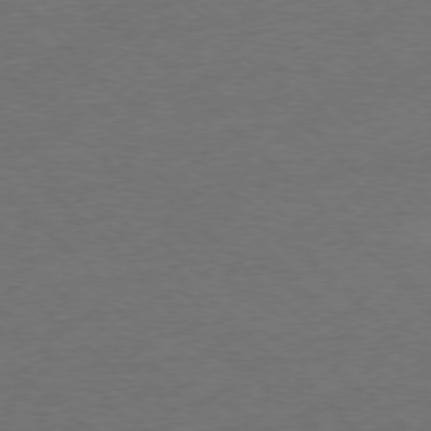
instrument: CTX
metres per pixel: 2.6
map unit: Ap
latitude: -77.2565
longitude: -64.2145
